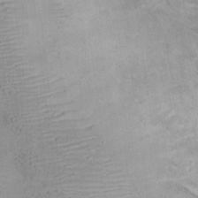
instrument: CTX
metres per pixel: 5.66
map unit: eHh
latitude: 21.1026
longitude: -59.7639
